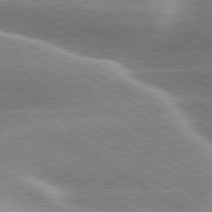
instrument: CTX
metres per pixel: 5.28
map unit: lApd
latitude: 80.2145
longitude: -120.6491
